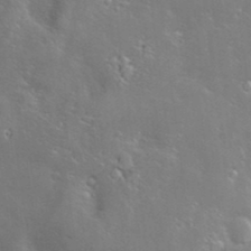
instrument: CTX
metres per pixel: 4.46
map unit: Hve
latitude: -10.7274
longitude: 175.1053
